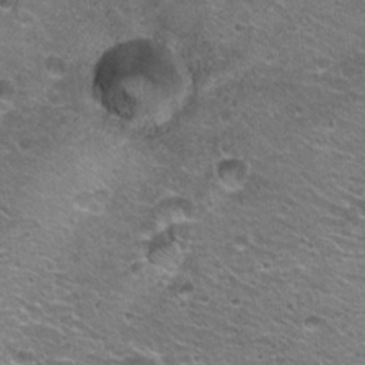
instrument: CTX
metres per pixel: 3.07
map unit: Hto
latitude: 21.2348
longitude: -32.8569
